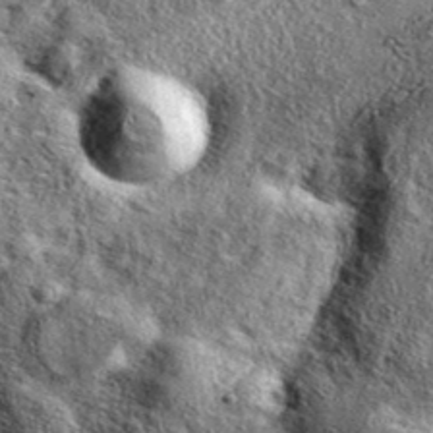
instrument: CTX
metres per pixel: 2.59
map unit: eAb
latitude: 38.4790
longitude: 109.6911
